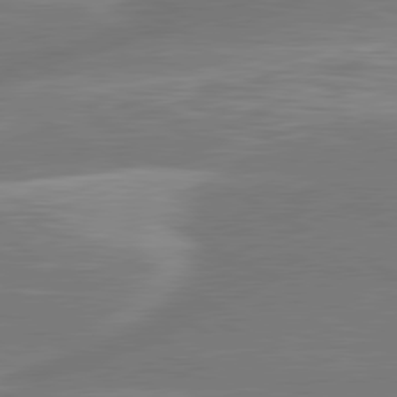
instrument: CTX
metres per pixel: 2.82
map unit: lApd
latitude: 80.8380
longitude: -128.3656
